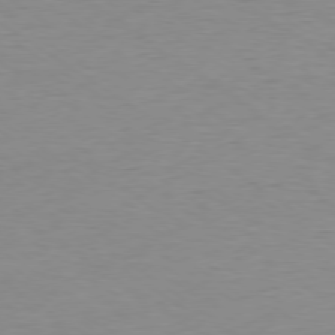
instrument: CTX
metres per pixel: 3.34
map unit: Ap
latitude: -78.1794
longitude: -59.0647
